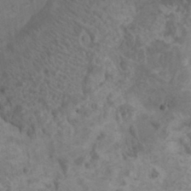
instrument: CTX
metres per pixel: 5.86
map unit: HNhu
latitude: 7.1970
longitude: -1.0080
